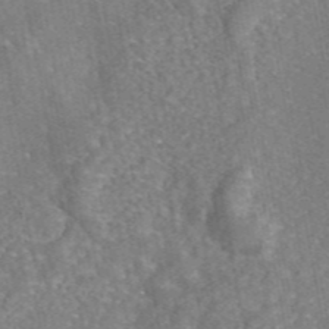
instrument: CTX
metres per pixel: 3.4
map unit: eAb
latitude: 45.8394
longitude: 107.3888
